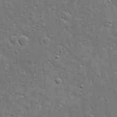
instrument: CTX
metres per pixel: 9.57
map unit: eHh
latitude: 20.3468
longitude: -63.3671
